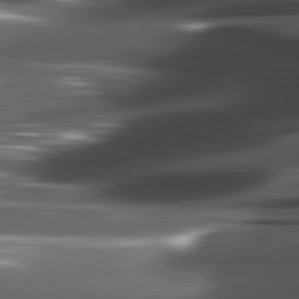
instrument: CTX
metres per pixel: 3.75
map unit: lApd
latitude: 82.0255
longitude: -144.6301
